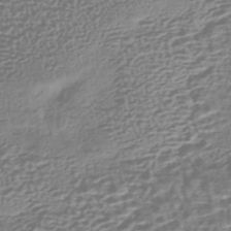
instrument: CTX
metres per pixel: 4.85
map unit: HNhu
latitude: -43.6910
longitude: 106.4629
